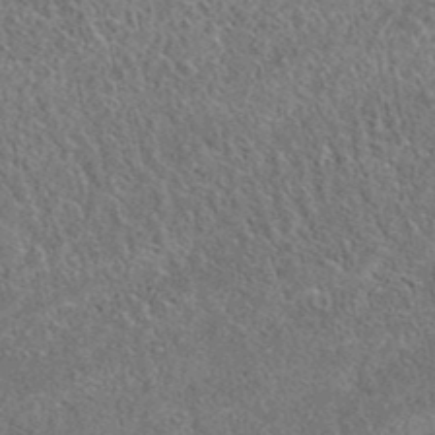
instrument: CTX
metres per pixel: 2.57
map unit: eAb
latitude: 37.3293
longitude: 112.5763
